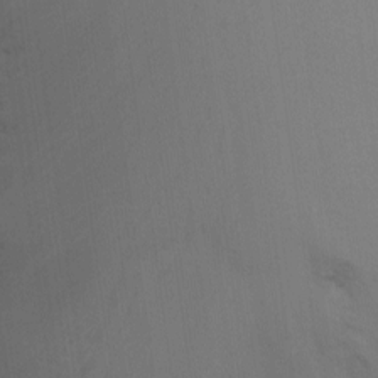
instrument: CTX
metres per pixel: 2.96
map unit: Nhu
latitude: -7.4076
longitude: -69.3103
